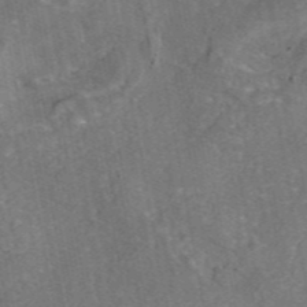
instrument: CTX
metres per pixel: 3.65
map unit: eAb
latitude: 46.0633
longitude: 107.1998
